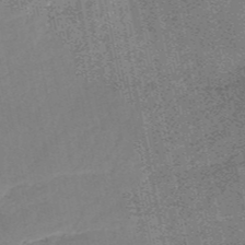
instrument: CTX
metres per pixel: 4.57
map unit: HNb
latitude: -52.5762
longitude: -42.4223
